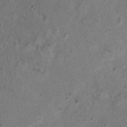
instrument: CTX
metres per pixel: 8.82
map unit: Nhu
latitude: 1.1592
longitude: -15.9339
